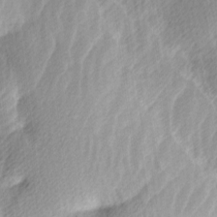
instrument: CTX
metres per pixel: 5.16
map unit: Ave
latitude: -9.3321
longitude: -123.6127
